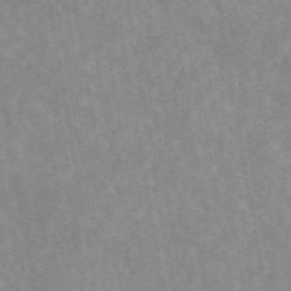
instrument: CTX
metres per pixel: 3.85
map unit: eAb
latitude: 45.0458
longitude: 122.3307
